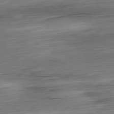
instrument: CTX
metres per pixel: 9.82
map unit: Ap
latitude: -80.8408
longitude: -68.2145
